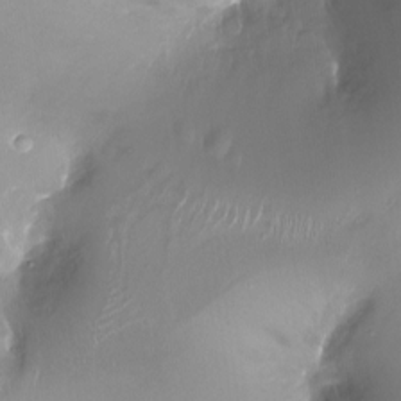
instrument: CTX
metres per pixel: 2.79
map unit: Ht
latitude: -17.0109
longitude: -44.4790
